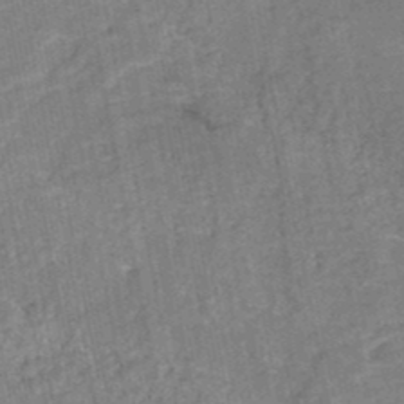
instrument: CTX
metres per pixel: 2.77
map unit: HNb
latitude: -48.4251
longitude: -44.1011
